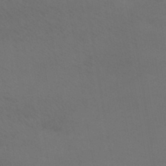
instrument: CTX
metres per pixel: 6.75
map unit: lHb
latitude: -45.7100
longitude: 66.4818
